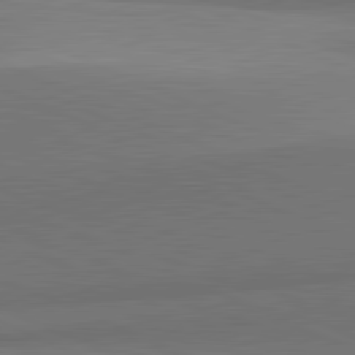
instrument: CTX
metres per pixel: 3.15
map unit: lApd
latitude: 81.8961
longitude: 153.3698
